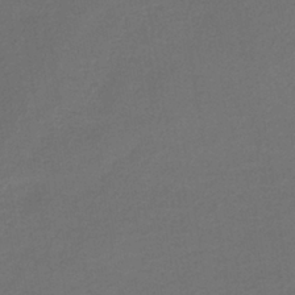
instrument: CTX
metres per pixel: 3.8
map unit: lHb
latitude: -38.2929
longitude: 69.2187
